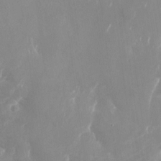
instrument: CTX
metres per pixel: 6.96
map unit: Nhu
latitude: -27.5021
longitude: -75.8772
